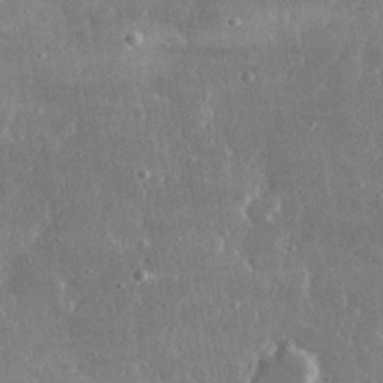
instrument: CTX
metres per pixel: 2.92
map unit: lHvf
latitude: 31.0081
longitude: -89.9151
